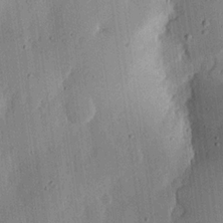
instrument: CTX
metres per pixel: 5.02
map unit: lHvf
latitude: 20.0255
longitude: -115.4804
